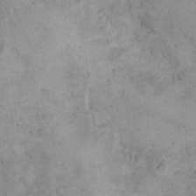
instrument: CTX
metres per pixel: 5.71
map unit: eHh
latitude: 21.1026
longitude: -60.6301
